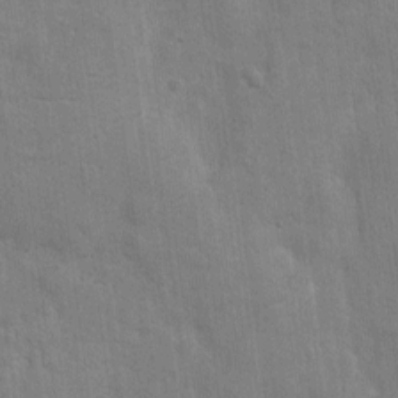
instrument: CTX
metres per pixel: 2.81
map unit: eHh
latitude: 6.7435
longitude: -72.1956
